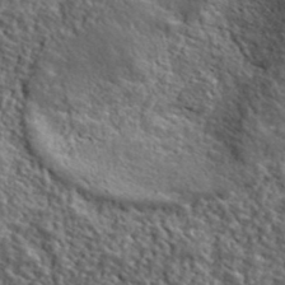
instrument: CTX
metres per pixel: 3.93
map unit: lHvf
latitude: 40.4412
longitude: -86.9136
